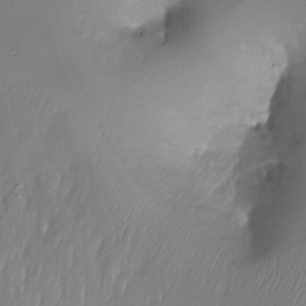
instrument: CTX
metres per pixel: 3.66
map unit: Ht
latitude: -18.1417
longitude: -43.4804
